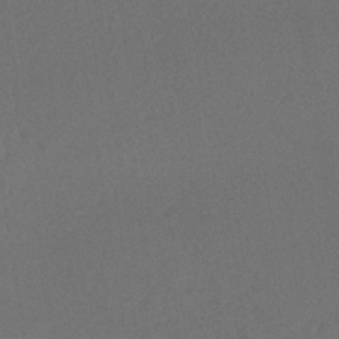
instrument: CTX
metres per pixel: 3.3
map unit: lHb
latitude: -39.3888
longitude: 69.0297
